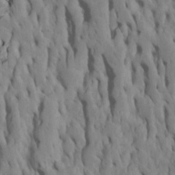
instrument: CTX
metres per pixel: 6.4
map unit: Htu
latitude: -7.5399
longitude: 144.7652
